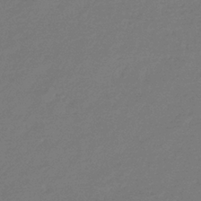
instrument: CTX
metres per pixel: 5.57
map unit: eHb
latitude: -36.7841
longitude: 78.8597
